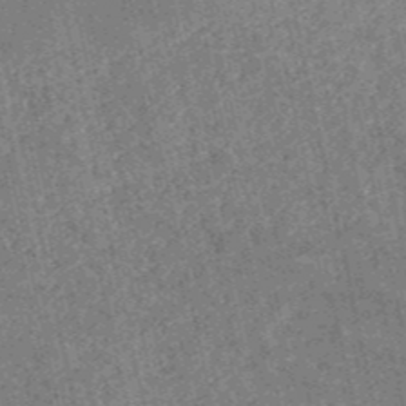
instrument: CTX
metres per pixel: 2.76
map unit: HNb
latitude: -52.7652
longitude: -38.3089
